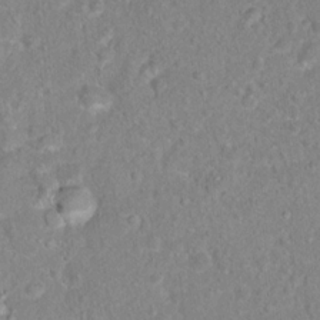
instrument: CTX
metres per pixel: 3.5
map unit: Hto
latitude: 16.5357
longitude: -41.6693
